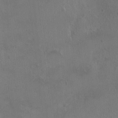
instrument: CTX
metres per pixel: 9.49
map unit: HNhu
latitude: 2.8380
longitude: 6.8030
